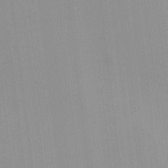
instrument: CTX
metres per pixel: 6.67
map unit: lHvf
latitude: -13.0109
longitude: -103.1403
